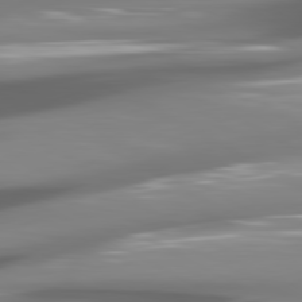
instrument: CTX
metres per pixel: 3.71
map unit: lApd
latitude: 80.7057
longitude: -144.9702
